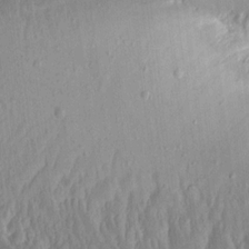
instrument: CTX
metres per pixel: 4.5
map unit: Aa
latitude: 14.8002
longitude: -145.1970
